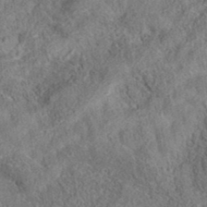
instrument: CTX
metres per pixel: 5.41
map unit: eAb
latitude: 36.3845
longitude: 113.3132
